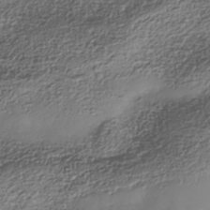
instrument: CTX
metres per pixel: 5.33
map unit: Nhe
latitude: -38.1984
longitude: -147.3860
